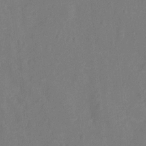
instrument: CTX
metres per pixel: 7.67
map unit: Ht
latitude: -11.4266
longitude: -23.8205
